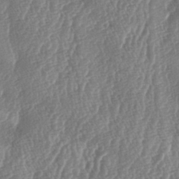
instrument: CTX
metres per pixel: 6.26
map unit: lAa
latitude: -5.9556
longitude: -129.8205
